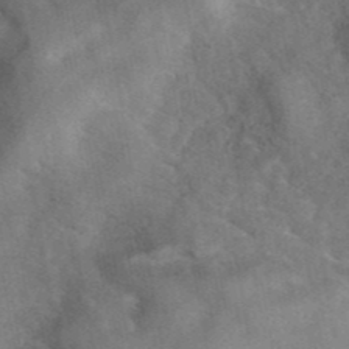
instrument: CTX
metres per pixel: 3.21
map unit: ANa
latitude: 42.1389
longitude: 15.4644
